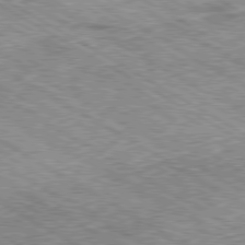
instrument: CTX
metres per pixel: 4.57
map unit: Ap
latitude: -80.5763
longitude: -49.2159
